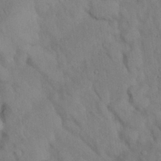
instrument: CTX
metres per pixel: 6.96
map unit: Nhu
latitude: 26.9136
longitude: -70.9702
